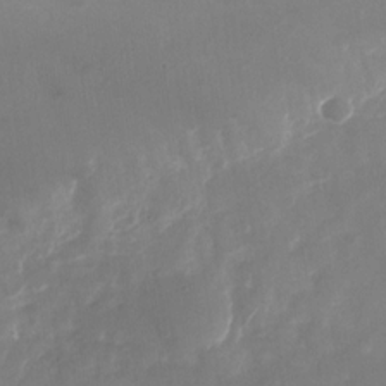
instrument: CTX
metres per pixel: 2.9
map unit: Nhu
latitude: -28.1795
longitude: -68.8569
